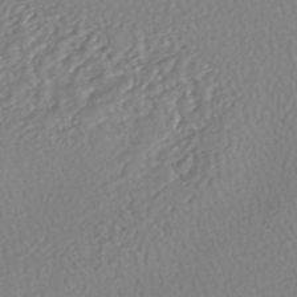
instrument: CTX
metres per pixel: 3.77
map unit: HNhu
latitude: -47.4076
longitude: 103.6533
